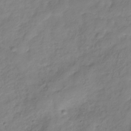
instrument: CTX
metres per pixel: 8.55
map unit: Hve
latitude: -32.7841
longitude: 90.5196
